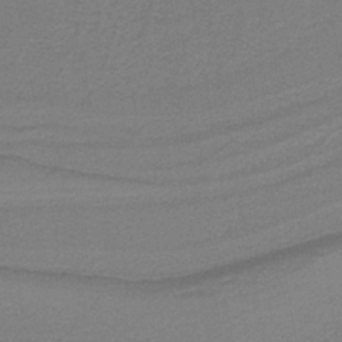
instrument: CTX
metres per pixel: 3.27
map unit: lHb
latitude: -40.3306
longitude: 53.5777
